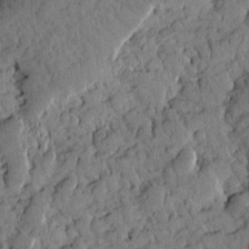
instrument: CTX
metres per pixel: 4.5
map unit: Htu
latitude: 1.1403
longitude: 177.0109
